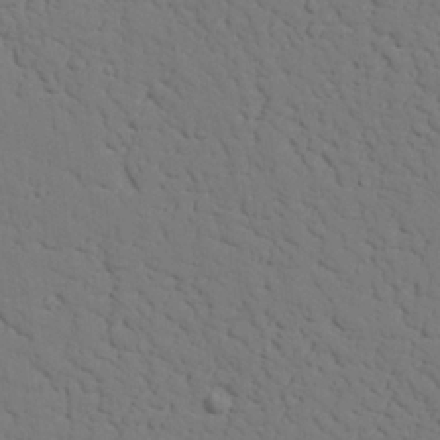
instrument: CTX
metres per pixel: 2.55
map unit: lAvf
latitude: 26.7813
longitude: -109.8394
